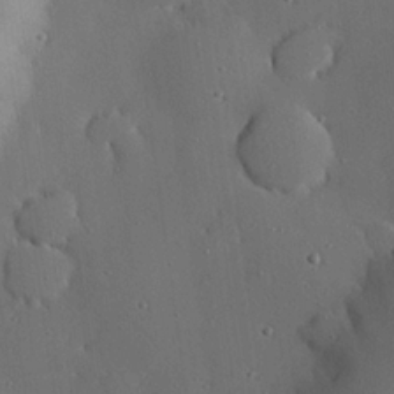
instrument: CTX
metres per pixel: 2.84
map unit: eHh
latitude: 22.9136
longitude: -91.3482
